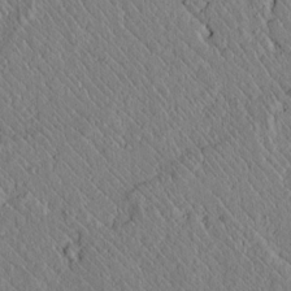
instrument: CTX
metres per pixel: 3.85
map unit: lAvf
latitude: 6.9703
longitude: 159.7099
